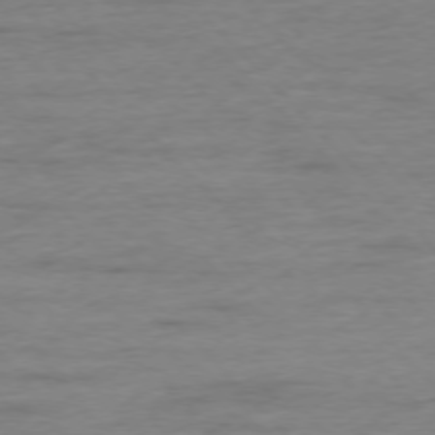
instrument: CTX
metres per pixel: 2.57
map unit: Ap
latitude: -76.8597
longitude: -89.4805
